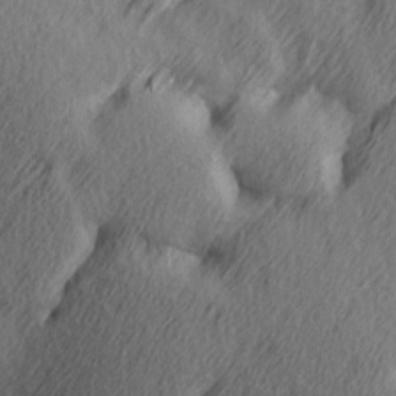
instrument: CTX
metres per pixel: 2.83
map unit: Ave
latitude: 14.0255
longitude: -106.2145
